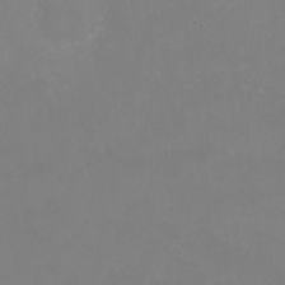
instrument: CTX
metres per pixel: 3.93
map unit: eHh
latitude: -2.1794
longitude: -75.0458
